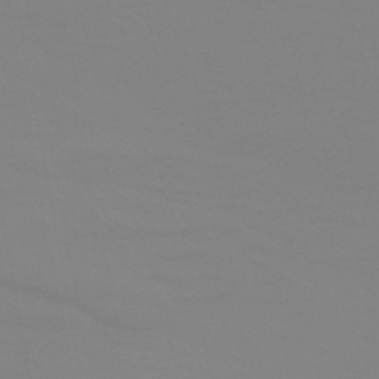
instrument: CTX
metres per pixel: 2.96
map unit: HNhu
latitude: -44.8219
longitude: 90.4818
